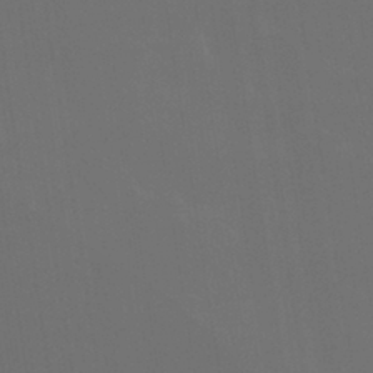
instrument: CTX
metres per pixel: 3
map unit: Nhu
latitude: 30.4034
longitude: -58.1767
